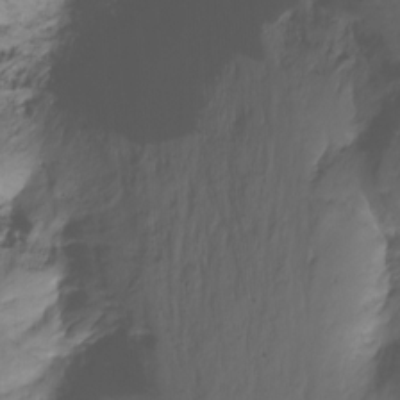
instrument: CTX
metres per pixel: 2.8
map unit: Nhu
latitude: -13.7667
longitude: -63.1403
